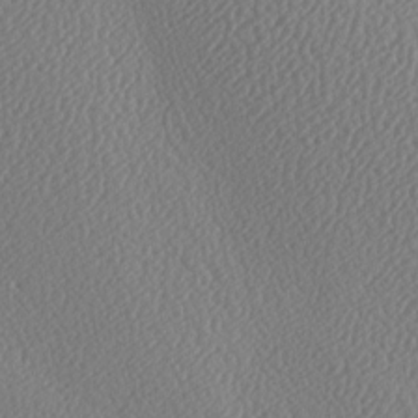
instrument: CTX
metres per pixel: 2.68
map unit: lAa
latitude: -9.3510
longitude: -128.3278
